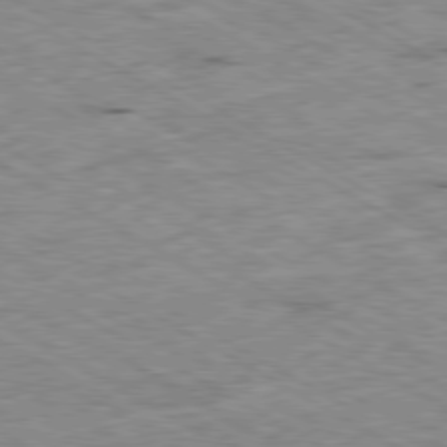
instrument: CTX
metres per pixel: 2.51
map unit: Ap
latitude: -80.3118
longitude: -85.7828
